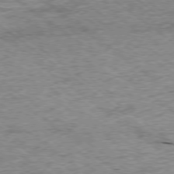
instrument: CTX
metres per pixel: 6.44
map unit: Ap
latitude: -78.7652
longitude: -85.9528
